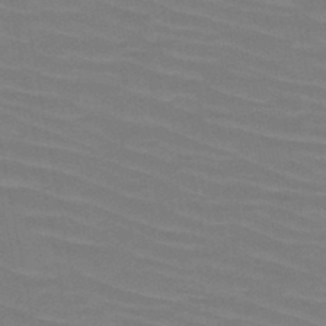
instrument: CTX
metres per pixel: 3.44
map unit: HNb
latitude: -46.8975
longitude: -45.4048
